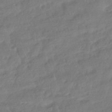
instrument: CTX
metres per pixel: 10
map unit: HNhu
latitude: -41.1809
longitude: 98.2172
